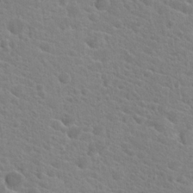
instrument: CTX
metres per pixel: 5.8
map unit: Hto
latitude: 21.0648
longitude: -39.3671
